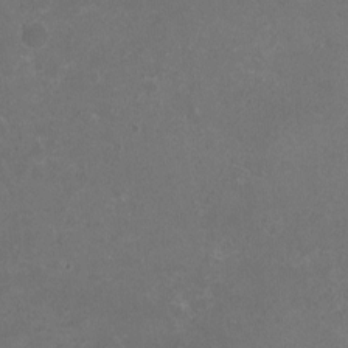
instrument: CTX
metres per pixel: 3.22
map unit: HNhu
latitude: -2.1416
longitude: -0.3845
